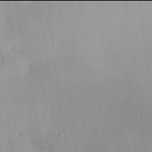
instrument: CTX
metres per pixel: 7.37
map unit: HNhu
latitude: 13.9906
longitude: 12.6330
